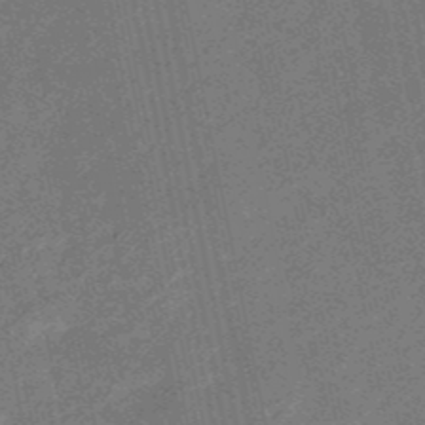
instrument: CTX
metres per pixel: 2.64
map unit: HNb
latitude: -51.8422
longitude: -49.0836
